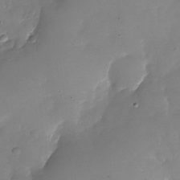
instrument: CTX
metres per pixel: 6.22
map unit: Nhu
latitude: -25.3887
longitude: -69.5938
